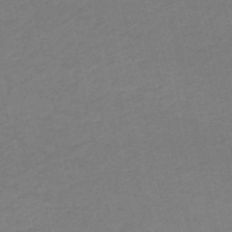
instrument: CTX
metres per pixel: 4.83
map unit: HNb
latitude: -53.3320
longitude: -51.0458
